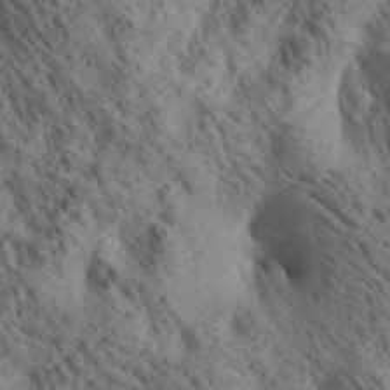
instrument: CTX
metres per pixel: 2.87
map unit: lAa
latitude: 19.5560
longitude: -140.1577
